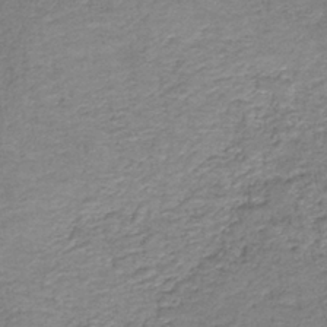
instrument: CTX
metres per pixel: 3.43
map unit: HNb
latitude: -36.6329
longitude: 51.4076
